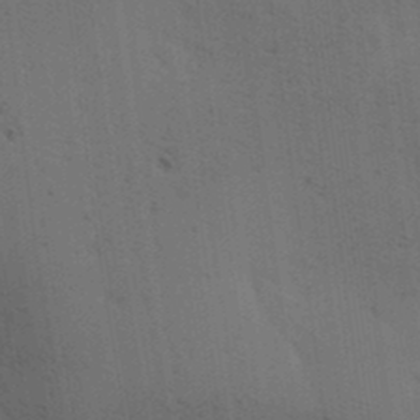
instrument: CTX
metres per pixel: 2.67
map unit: lAa
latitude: 12.3656
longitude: -108.4034
